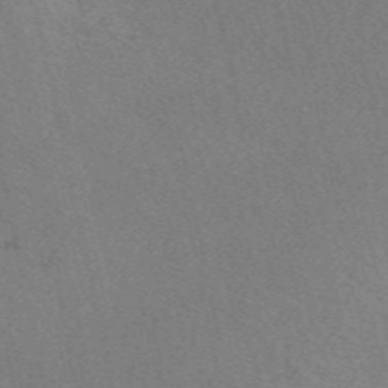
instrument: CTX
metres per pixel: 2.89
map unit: eAb
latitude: 50.8191
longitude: 107.8801
